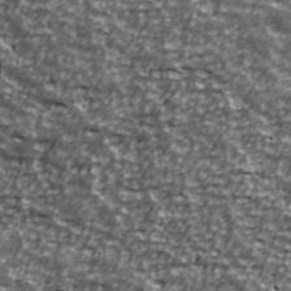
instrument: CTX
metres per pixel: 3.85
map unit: Ave
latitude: 40.8380
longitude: -114.3467
